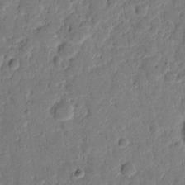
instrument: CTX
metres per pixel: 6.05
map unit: eHh
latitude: 10.6869
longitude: -65.3482
